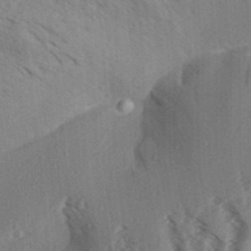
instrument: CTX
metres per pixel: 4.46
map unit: Aa
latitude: 31.4049
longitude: -138.8947
